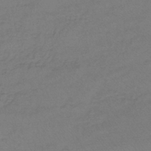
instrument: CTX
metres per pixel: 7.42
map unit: lHb
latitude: -42.4628
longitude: 58.7652
